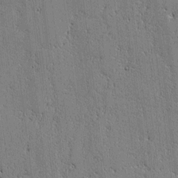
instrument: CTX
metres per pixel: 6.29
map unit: lAvf
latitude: -1.1620
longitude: -105.6505
